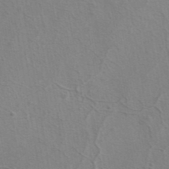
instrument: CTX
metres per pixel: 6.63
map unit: eAb
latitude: 41.3859
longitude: 104.7652
